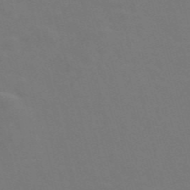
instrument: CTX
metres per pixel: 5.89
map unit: Nve
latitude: -56.9541
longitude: 51.9745
